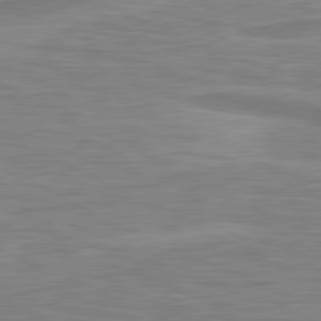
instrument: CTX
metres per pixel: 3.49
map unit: lApd
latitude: 80.8002
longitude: 172.6140
